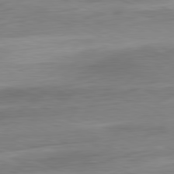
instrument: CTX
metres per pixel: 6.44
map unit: Ap
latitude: -81.8989
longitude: -76.1200
